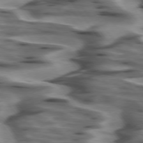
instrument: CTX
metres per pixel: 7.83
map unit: lApd
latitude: 74.8191
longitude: -58.1578
